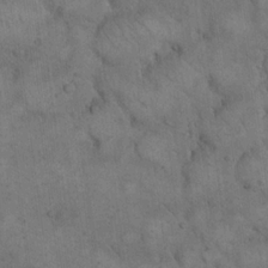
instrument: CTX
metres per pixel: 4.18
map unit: eHh
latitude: 17.6505
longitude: -63.4049
